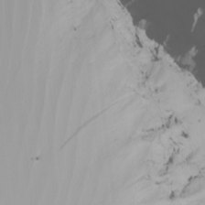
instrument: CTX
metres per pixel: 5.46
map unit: Nhu
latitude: -6.4440
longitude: -93.4993
